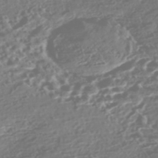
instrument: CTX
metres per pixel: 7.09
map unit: Nhe
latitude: -46.9352
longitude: -172.8946
